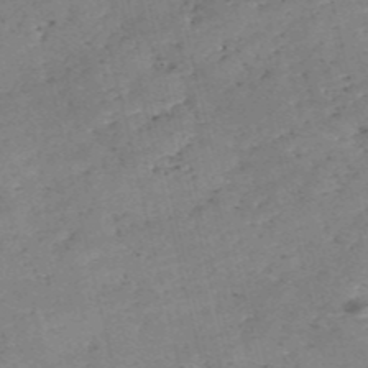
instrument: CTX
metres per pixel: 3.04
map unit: eHh
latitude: -55.1998
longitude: -91.2348
